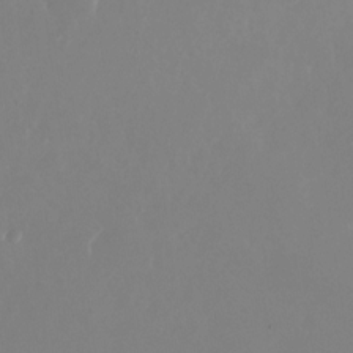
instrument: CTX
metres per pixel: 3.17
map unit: Nhu
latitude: -26.0472
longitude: -72.1578
